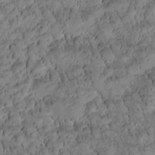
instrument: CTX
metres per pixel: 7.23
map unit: Htu
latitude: -3.1620
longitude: 171.5966
